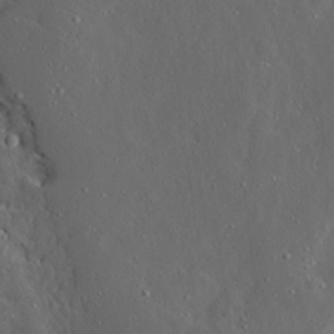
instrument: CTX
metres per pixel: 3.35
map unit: Ave
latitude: 13.6883
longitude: -136.4601
